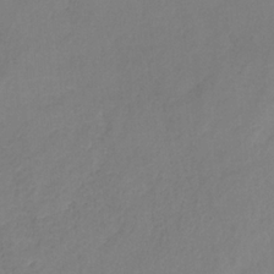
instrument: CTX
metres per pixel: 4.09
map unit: HNb
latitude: -31.7666
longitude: 58.6896
